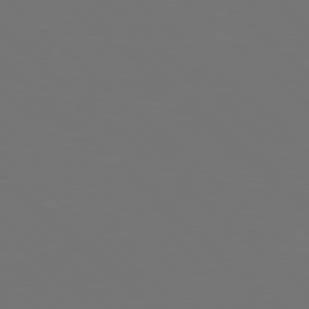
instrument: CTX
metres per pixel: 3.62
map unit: Hpe
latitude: 78.3090
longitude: -175.5560
